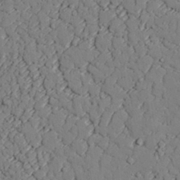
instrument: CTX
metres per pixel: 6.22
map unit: lAvf
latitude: 25.7260
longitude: -110.2901
